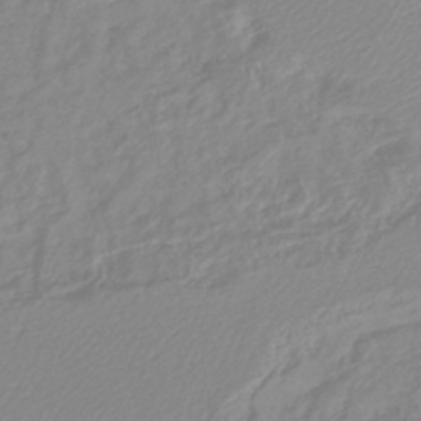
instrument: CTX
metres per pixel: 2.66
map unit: lHb
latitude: -44.4251
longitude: 76.1228
